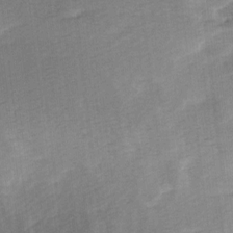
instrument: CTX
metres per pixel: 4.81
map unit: Ave
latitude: 10.2901
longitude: -106.8569
